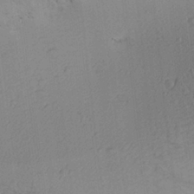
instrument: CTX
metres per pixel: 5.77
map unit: Aa
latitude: 27.2726
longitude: -136.4223
